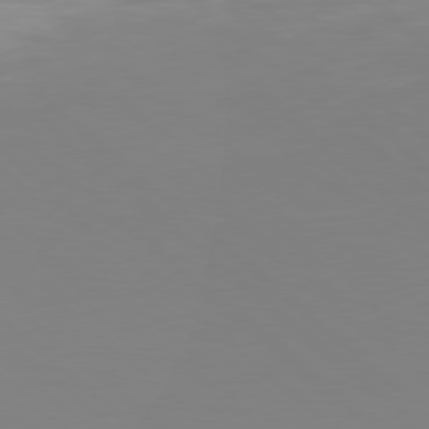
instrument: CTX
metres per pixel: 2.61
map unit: Hpe
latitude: 78.3090
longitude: -170.9136
